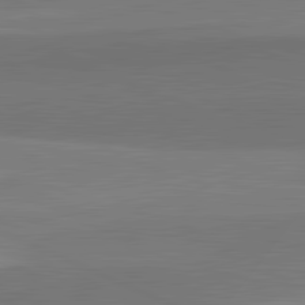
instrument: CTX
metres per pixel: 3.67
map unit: lApd
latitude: 82.1766
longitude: 151.6155
